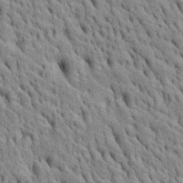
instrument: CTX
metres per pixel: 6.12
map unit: Htu
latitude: -4.5951
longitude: 152.6140
